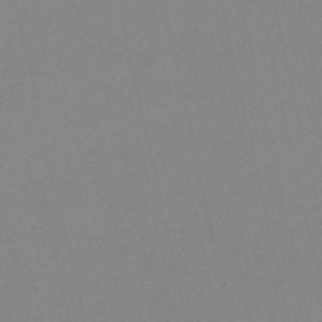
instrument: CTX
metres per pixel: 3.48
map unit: HNb
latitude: -53.8989
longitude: -50.0633
